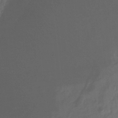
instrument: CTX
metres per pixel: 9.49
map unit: HNhu
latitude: -29.1242
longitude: 66.6518
